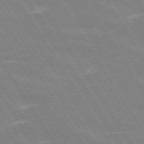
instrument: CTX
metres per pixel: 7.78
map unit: lApd
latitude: 72.8191
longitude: -56.4223
